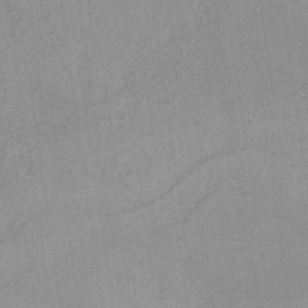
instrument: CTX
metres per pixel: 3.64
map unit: HNb
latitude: -31.8800
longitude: 62.4062
